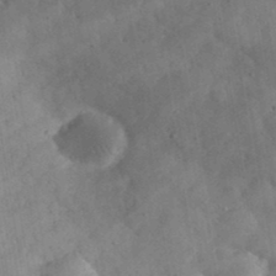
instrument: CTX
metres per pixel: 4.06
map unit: eHh
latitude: 36.9514
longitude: -67.9150
